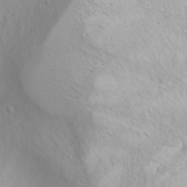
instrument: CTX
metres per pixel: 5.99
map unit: Nhu
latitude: -0.4062
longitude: -75.5182
